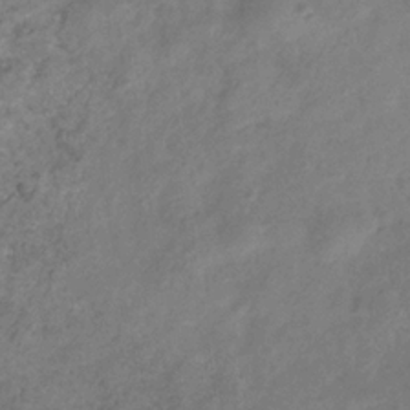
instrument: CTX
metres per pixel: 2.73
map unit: Hve
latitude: -32.8219
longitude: 89.8611
